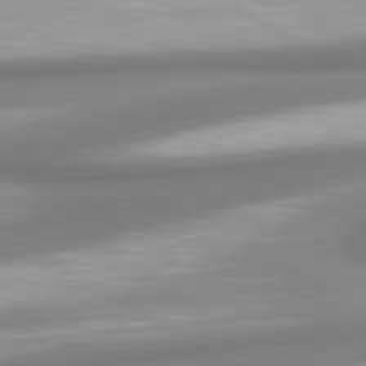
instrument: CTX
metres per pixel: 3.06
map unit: lApd
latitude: 80.4223
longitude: 178.0283
